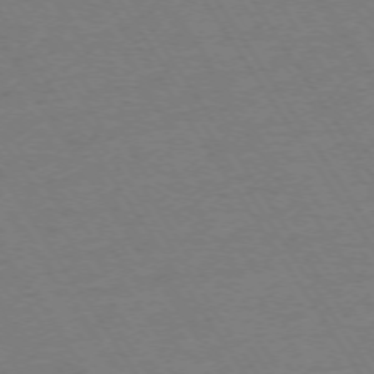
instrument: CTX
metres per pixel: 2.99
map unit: Ap
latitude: -73.8611
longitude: -71.4993
